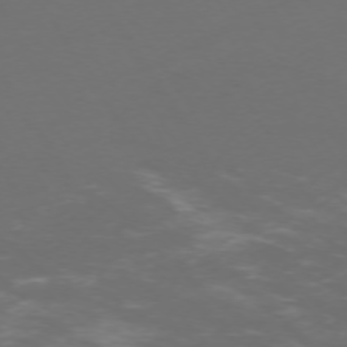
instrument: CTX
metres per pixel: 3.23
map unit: Ap
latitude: -75.3321
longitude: -68.3845
